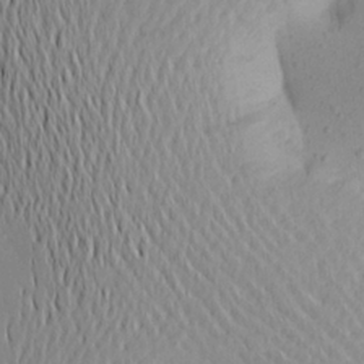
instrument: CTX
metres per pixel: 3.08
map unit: Aa
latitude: 21.3671
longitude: -146.2901
